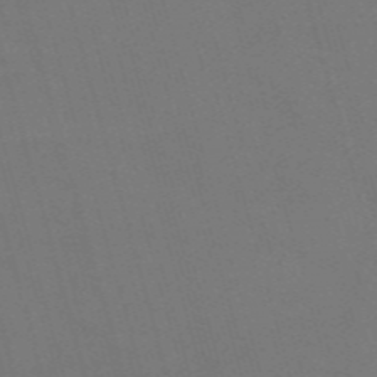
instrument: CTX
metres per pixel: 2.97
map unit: Nve
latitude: -58.9352
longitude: 62.3306
